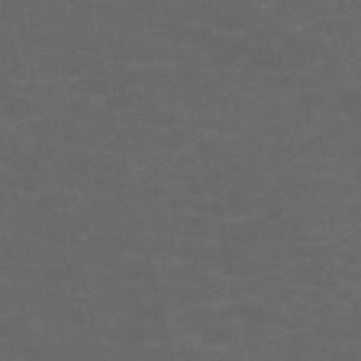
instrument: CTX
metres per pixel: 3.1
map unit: Nve
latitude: -58.4628
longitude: 59.1809
